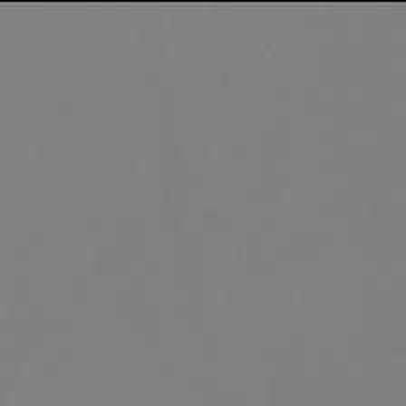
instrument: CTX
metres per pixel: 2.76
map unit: lHb
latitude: -42.0094
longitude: 64.4062
